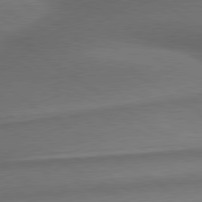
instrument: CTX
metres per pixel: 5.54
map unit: lApd
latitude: 79.5371
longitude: -154.4790
